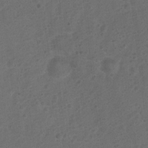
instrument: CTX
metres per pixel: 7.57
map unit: Ht
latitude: 1.2915
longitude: -25.7449
